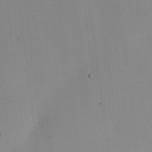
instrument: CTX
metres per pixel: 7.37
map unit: Nhu
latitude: 25.6316
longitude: -70.7057
